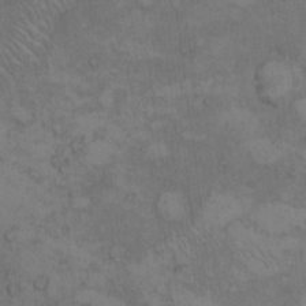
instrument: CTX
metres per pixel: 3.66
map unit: Hto
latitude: 8.3090
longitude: -59.3293
